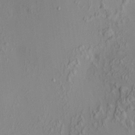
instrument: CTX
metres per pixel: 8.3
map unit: HNhu
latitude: 7.1970
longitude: 13.0109
